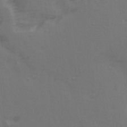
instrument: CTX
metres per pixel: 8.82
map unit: Ave
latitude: 14.4412
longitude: -105.6127
